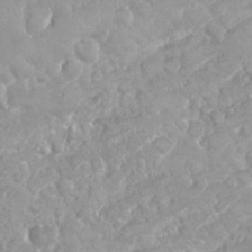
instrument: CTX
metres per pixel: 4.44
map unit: Nhu
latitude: 26.3656
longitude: -60.7057
